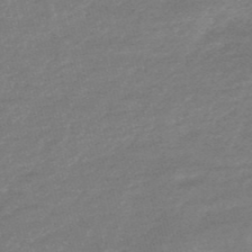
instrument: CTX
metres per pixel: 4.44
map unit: lHb
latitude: -48.6519
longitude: 83.2943
